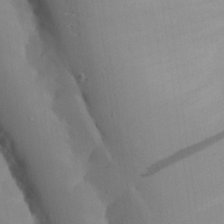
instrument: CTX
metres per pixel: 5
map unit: Aa
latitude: 25.6693
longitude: -128.0444
